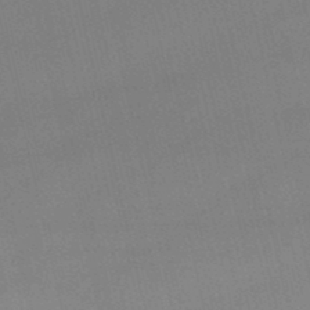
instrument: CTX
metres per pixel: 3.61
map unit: lHb
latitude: -48.8786
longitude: 70.4818
